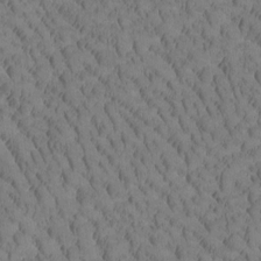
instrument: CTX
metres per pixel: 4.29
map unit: Htu
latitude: -3.3887
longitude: 172.9730
